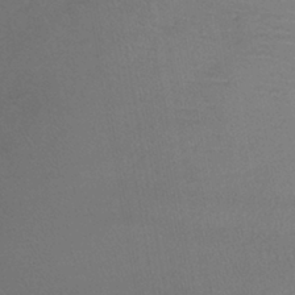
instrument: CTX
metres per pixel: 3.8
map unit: lHb
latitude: -40.5385
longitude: 72.5762
